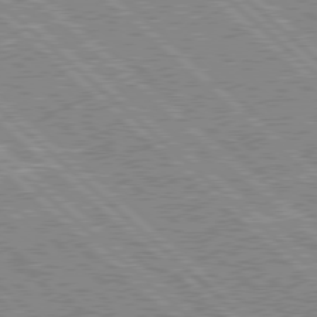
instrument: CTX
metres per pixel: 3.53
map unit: Hpe
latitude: 78.0822
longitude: -159.3104
